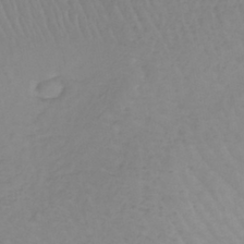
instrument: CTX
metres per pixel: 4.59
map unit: lHb
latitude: -40.8408
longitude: 61.1242
